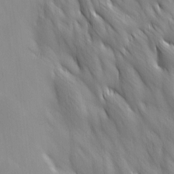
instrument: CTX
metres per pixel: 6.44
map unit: Ave
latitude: 12.8569
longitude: -105.5749
